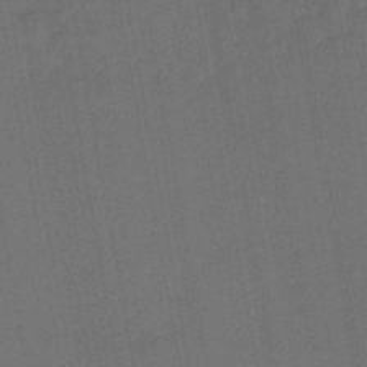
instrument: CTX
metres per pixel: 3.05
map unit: lHb
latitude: -43.6532
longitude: 61.3510
